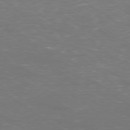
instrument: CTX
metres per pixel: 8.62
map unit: Ap
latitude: -79.0864
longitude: -61.3481
